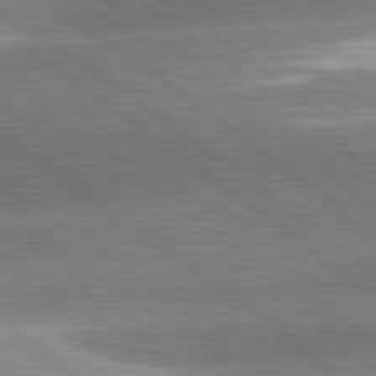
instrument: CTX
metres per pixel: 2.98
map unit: lApd
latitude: 81.3104
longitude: -156.8380
